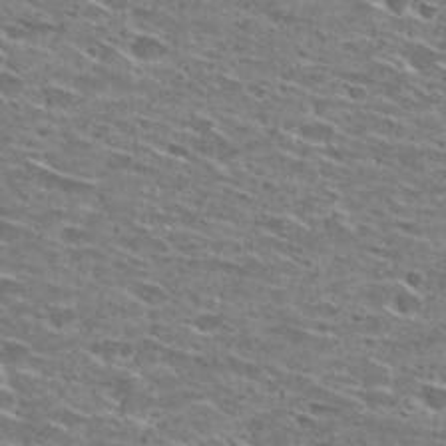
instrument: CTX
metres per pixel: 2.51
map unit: Hto
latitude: 28.4412
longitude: -46.5168
